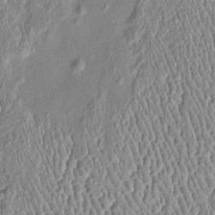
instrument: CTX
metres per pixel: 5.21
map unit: Htu
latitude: -6.0283
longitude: 157.9367
